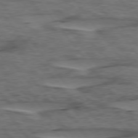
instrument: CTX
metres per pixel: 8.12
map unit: lApd
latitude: 75.9339
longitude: -70.8002
